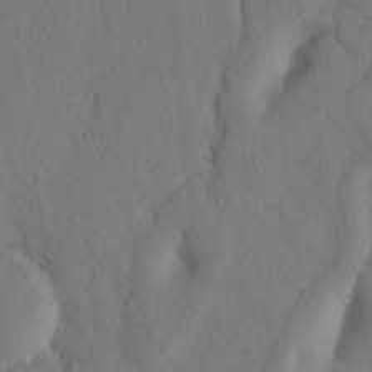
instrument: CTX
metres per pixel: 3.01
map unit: Nhu
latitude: 20.1011
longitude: -75.7639
